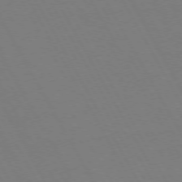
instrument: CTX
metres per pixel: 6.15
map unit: Hpe
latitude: 72.7625
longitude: -127.2726
